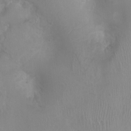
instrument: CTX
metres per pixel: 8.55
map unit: Nhu
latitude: -0.0283
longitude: -16.4034
